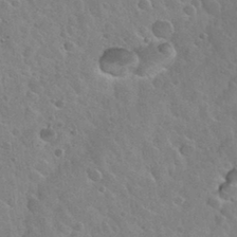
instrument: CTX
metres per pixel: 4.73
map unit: Nhu
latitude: 31.9717
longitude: -53.9717
